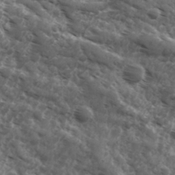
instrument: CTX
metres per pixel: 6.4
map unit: Ave
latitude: 17.7639
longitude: -131.9717
